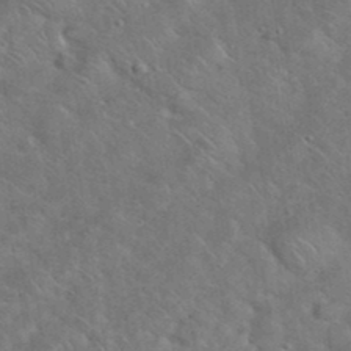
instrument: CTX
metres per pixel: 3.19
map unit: eHh
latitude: 38.0633
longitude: -65.0269
